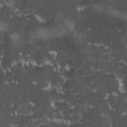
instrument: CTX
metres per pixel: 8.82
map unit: Ave
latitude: -9.9556
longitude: -116.8002
